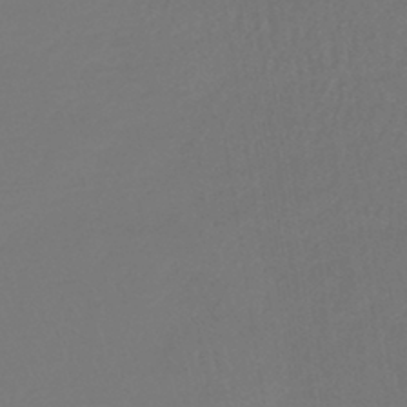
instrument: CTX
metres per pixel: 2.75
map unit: lHb
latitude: -43.3509
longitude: 64.1984
